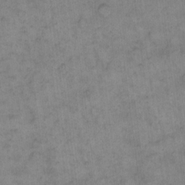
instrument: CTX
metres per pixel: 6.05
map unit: eHh
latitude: 14.1200
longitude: -65.9717
